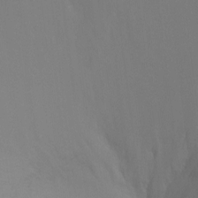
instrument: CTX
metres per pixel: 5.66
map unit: Ht
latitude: -9.4454
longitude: -33.8394
